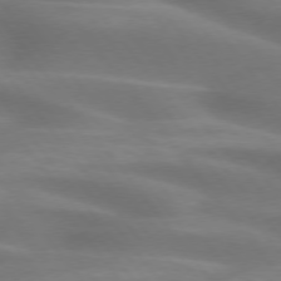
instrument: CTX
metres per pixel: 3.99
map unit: lApd
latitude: 75.3482
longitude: -60.2144
